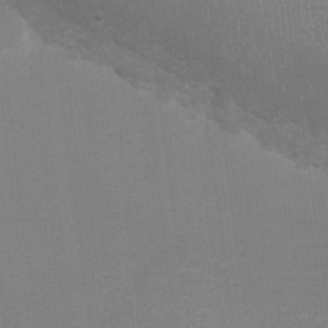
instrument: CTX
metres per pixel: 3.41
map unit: eHh
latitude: -6.7841
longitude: -78.8191
